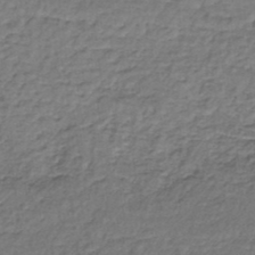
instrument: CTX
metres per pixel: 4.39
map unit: lHb
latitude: -37.2753
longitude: 59.4265
